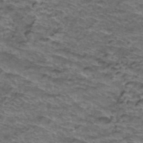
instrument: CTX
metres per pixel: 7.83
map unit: Hto
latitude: 38.2900
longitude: -44.1389
